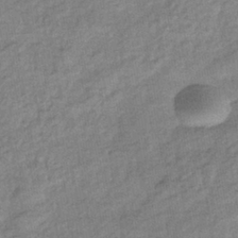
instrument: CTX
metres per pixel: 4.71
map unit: eHb
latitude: -37.9556
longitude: 80.0661
